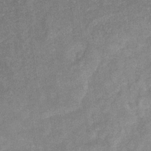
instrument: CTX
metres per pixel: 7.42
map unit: eHb
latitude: -33.6911
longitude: 72.9353
